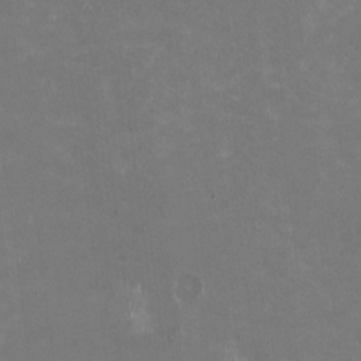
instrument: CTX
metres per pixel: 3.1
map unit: HNhu
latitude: -0.7464
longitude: -3.8016
